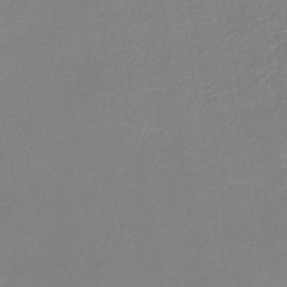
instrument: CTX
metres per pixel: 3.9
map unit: lHb
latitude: -42.2172
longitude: 73.9178
